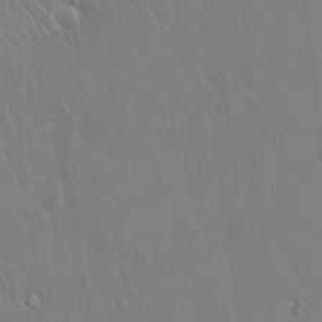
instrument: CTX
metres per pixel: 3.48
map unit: Hto
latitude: 17.6127
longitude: -58.8380
